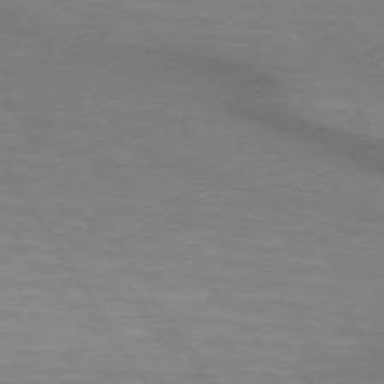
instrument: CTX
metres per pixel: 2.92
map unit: lApd
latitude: 73.8773
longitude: -62.4601
